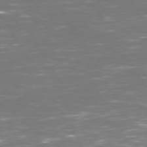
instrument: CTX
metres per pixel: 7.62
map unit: Hpe
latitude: 72.8758
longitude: -126.4412
